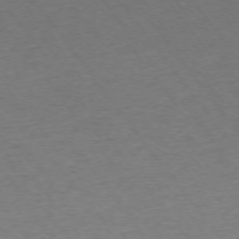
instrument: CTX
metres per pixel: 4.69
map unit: Ap
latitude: -74.5763
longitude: -79.1781
